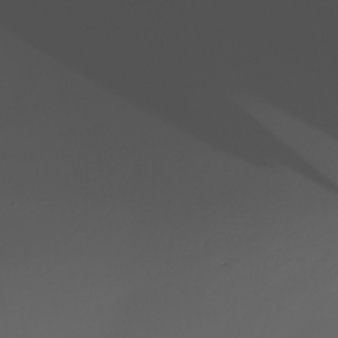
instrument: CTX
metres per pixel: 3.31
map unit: Nhu
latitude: -7.8800
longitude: -93.2915
